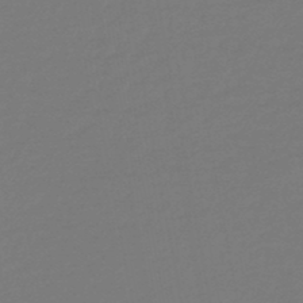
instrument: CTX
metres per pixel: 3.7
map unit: eHb
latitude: -46.9164
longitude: 88.6707
